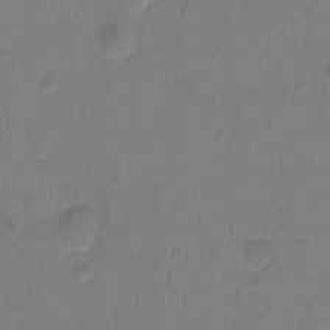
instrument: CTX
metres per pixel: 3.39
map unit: Hto
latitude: -5.8800
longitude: -35.5938
